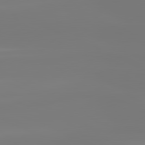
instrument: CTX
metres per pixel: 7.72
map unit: lApd
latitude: 81.8205
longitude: -148.9514
